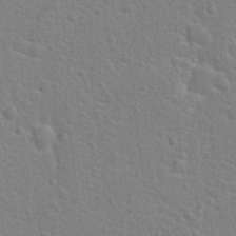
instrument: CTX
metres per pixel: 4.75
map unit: Hto
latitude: 22.1389
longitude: -47.3482
